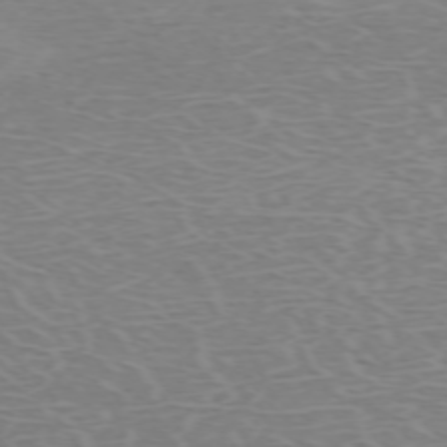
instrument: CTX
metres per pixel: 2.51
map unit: Hpe
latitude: -71.7478
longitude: 12.2173
